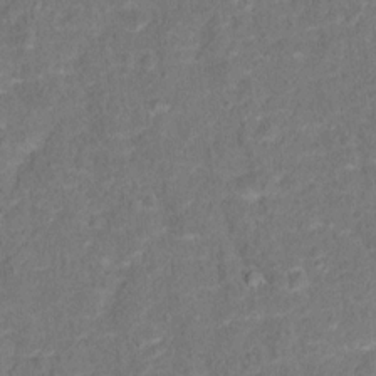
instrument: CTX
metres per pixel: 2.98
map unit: Hto
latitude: 13.8395
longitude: -38.9703
